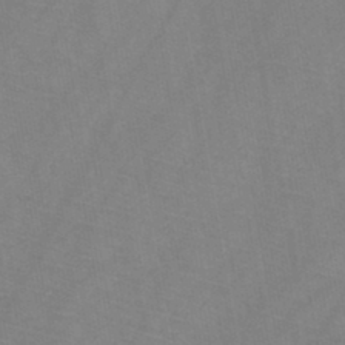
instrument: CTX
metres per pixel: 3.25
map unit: HNb
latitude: -44.9920
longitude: -39.6127
